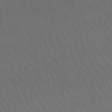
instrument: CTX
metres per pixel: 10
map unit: lHb
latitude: -46.8597
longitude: 77.1242
